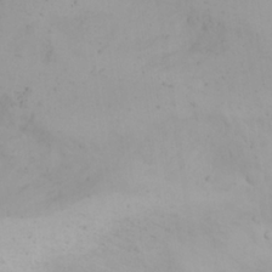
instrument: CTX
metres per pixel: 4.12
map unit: Nhu
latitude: 22.9892
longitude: -62.2901
